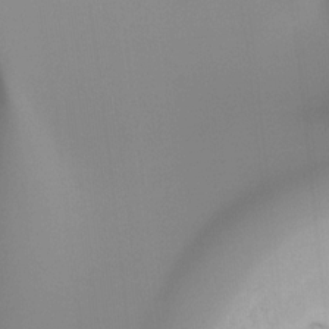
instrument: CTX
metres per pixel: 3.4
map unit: Ht
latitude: -16.3307
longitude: -48.8569
